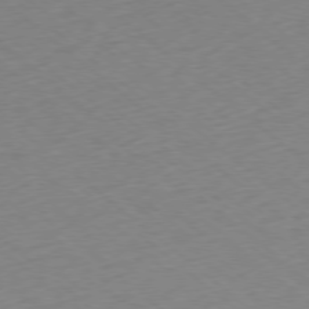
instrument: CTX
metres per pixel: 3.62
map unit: Ap
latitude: -78.0283
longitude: -96.0255
